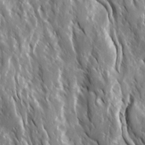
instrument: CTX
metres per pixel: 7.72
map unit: Ave
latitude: 15.2726
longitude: -132.8758
